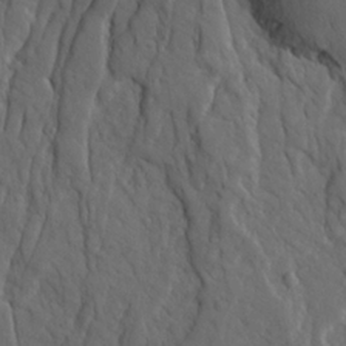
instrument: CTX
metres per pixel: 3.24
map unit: Ave
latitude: 23.2159
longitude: -132.3089
